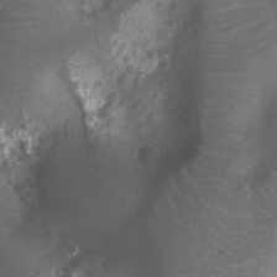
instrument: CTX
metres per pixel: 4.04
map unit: Nhu
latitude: -10.2928
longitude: -21.3671
